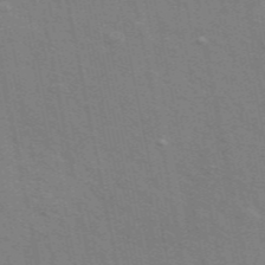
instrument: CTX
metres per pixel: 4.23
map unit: ANa
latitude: 49.1214
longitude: -75.8017
